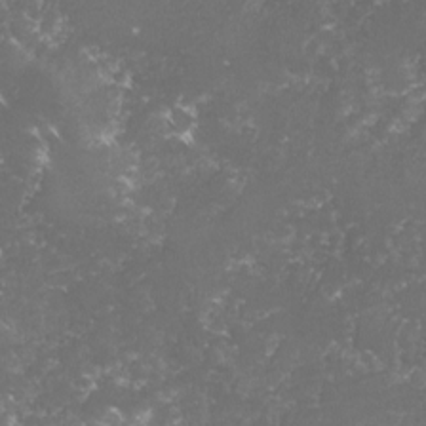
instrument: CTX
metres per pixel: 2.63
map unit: lHvf
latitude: -16.1039
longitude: -99.9528
